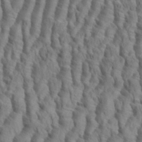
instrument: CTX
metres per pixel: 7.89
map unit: eHh
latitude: 34.7624
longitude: -138.3089
